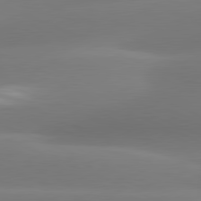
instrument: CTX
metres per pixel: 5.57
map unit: lApd
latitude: 81.0836
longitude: -161.7638
